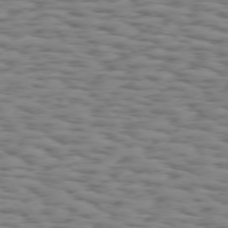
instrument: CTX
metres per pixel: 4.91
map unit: Hpe
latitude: 73.7639
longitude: -132.6679
